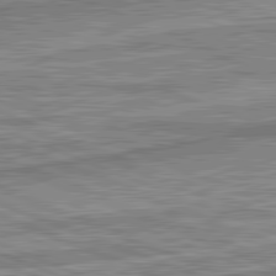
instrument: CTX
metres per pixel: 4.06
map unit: lApd
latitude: 81.8016
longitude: 167.8800
